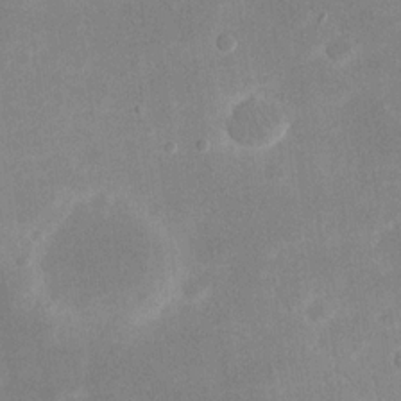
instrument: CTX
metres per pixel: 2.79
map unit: eHh
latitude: 19.7071
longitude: -70.4412
